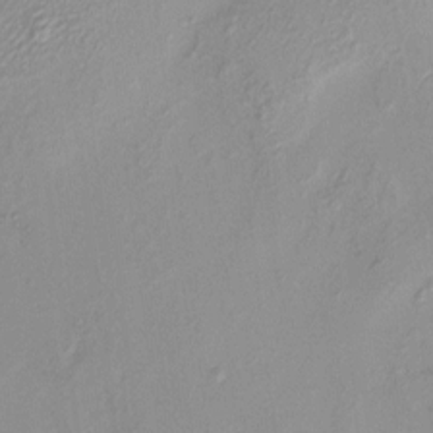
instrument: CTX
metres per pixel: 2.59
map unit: HNhu
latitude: 8.0822
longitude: -1.5371
